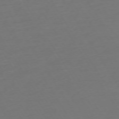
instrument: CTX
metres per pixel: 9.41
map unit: Ap
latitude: -74.8030
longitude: -68.2523
